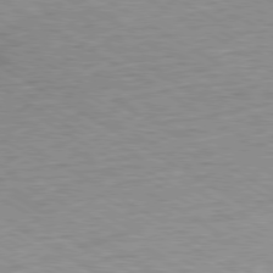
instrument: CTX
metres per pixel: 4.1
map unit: Ap
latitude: -80.2173
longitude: -81.6127
